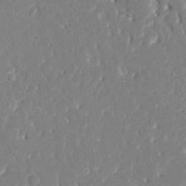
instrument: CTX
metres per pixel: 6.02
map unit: Ave
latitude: 15.9906
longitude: -140.3467
